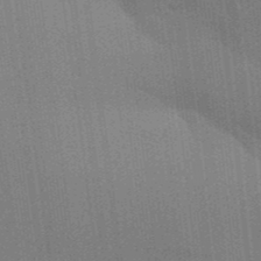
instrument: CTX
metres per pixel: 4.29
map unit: Aa
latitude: 32.7624
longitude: -143.0836
